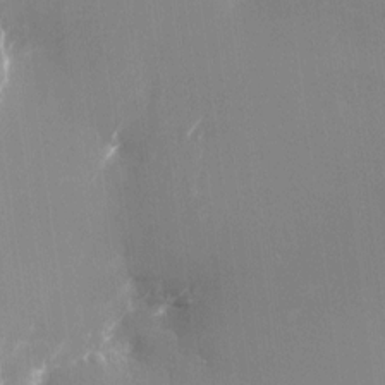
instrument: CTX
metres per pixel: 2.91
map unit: Nhu
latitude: -22.1228
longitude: -72.4412
